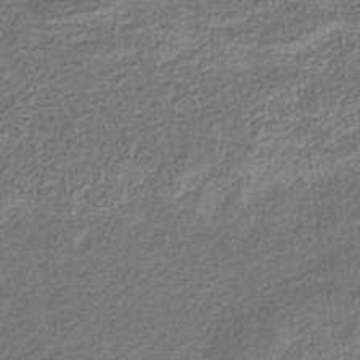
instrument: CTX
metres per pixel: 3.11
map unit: eHb
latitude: -33.0109
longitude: 74.4440
